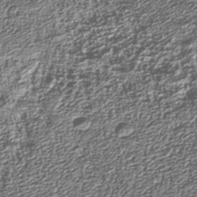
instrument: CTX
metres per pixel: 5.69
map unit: Nhu
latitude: -39.6722
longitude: -83.7260
